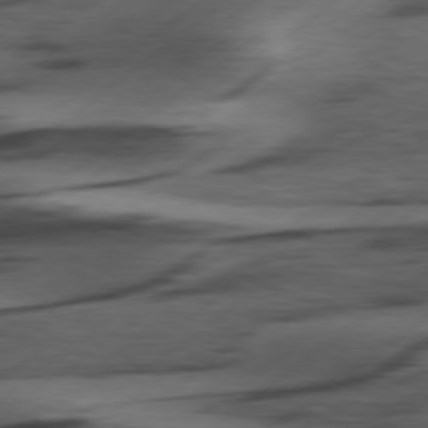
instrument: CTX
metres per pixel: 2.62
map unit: Hpe
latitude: 78.9892
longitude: -120.5924
